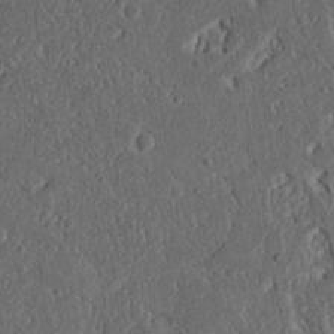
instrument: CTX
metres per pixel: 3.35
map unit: Nhu
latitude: 15.7828
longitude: -74.4979
